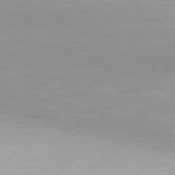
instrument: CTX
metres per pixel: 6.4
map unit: Hpe
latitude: 77.9717
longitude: -131.7072
